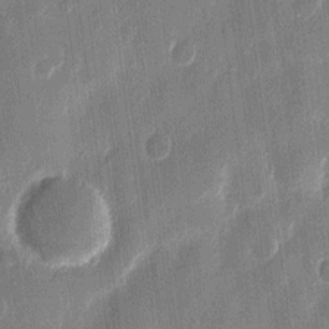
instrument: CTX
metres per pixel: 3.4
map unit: eHh
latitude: 12.5168
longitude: -71.0836
